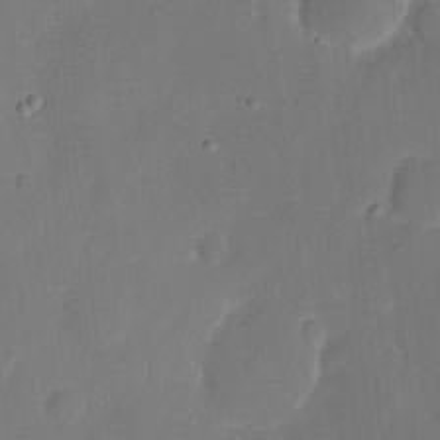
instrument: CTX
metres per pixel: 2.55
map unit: eHh
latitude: 6.8380
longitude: -68.6302
